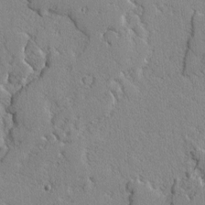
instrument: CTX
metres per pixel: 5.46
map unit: lAvf
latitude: -2.9541
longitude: -108.6868
